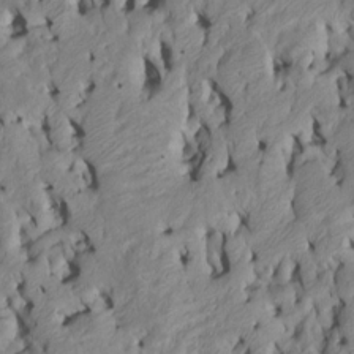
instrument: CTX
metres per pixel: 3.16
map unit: Htu
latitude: -8.2361
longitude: 145.4266
